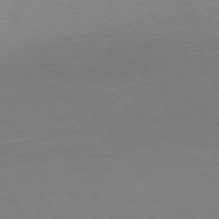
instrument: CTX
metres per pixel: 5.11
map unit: Ap
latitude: -76.0850
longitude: -89.0270
